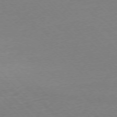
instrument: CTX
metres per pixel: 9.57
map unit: Ap
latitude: -76.5763
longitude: -92.3278
